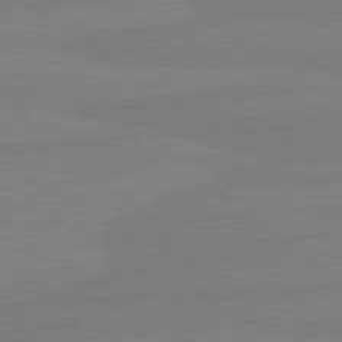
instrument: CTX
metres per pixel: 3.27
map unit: lApd
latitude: 81.4804
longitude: -179.6316
